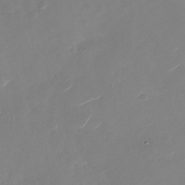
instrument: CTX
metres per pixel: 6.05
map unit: Nhu
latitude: -27.1998
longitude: -74.1389
